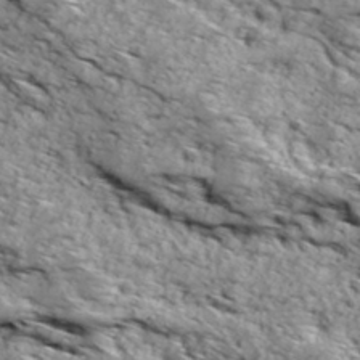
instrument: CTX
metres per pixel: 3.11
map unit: Ave
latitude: 18.9702
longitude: -134.8191
